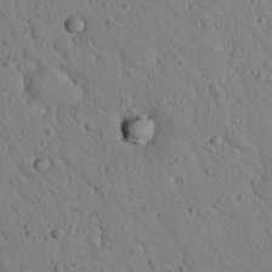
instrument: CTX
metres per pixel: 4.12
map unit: Nhu
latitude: 22.8947
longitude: -76.3467
